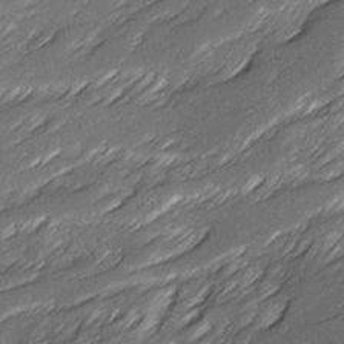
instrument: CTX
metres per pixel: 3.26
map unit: Ave
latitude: 16.4223
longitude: -137.1592
